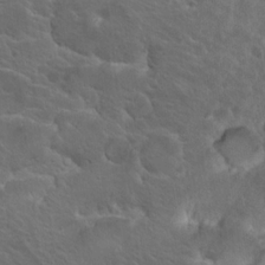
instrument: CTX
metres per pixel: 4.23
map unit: Nhu
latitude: 17.6316
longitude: -33.1781
